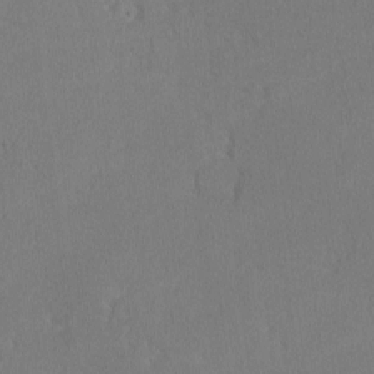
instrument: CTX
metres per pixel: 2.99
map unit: lHvf
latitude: -12.7085
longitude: -100.2712
